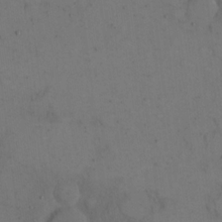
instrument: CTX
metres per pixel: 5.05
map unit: eHh
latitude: 15.7450
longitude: -67.6505
